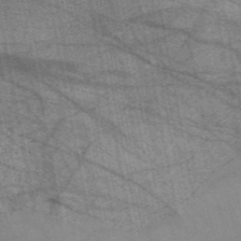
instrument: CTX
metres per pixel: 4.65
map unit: HNb
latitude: -54.1984
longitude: -40.7435
